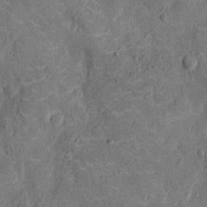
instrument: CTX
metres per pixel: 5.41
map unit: Nhu
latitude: -14.1039
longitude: -23.6694
